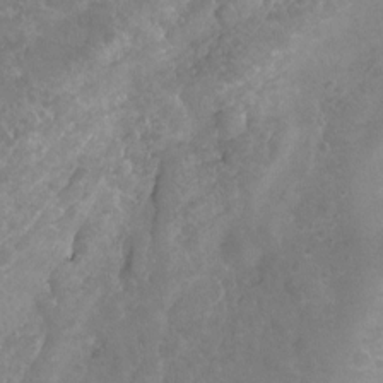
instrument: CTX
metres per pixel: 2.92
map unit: Hto
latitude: -3.4076
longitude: -34.6868
